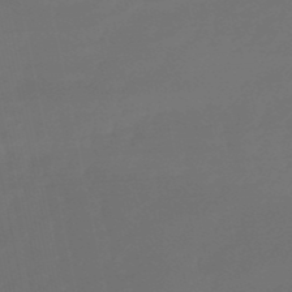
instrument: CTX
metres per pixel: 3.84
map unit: eHb
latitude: -50.6329
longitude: 78.8597
